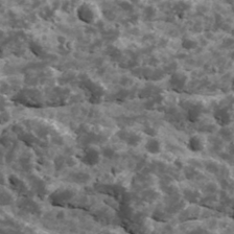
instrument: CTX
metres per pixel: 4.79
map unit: Ave
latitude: 17.8961
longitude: -134.7435
